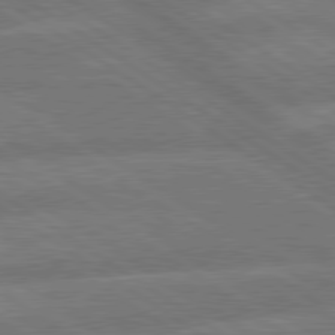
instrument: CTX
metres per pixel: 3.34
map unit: lApd
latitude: 79.7072
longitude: -164.7435
